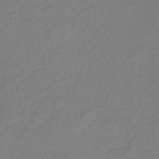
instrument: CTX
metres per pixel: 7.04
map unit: eHb
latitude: -46.7463
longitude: 86.8975
